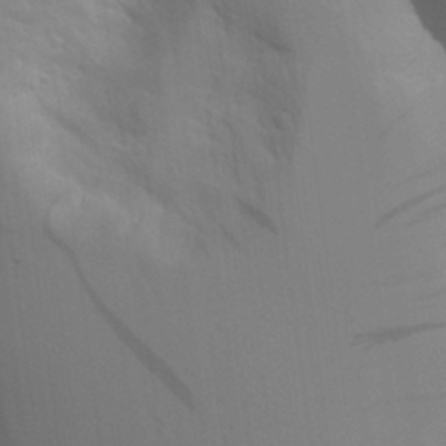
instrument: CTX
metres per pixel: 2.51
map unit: Aa
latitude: 27.0270
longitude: -131.3104
